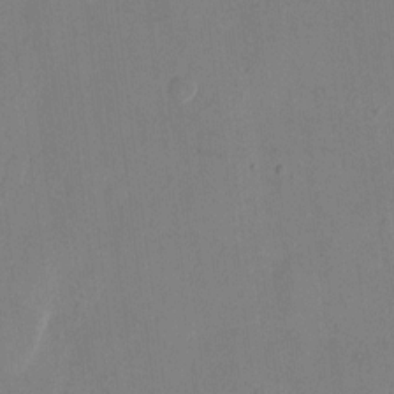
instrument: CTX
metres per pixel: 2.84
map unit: eHh
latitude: 11.0648
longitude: -69.1970
